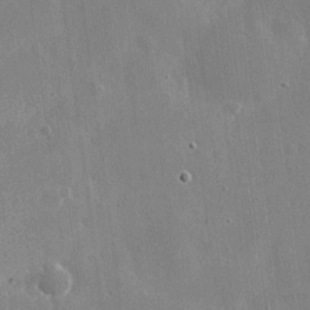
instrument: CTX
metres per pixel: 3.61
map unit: eHh
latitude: 10.3467
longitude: -69.9150
